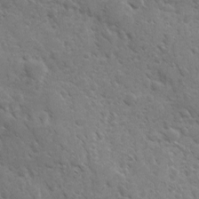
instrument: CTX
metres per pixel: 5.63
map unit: Ave
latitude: 10.5924
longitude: -103.3859
